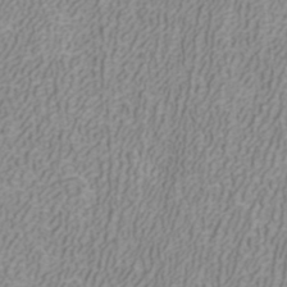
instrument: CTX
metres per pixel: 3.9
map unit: ANa
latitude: 40.3656
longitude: 21.8989
